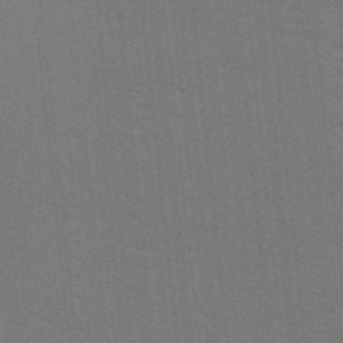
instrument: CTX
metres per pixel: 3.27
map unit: Ave
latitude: 14.2145
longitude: -102.2333
